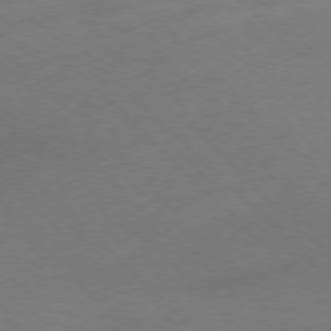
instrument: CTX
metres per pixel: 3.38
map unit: Ap
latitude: -77.2187
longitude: -64.8569
